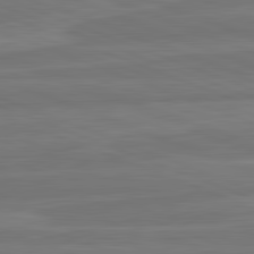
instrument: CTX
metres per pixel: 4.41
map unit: lApd
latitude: 82.3278
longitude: -174.6491
